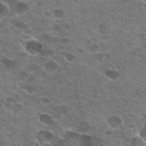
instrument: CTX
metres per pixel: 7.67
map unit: Hto
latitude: 22.6490
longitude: -42.6302
